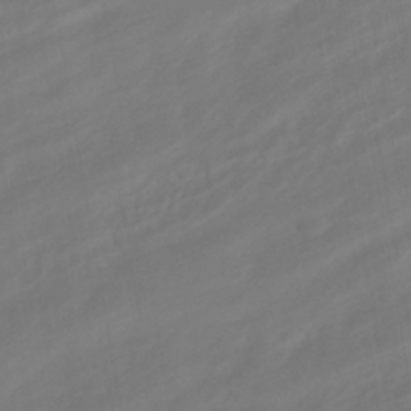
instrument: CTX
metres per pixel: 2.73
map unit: HNhu
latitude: -42.0472
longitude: 105.0864
